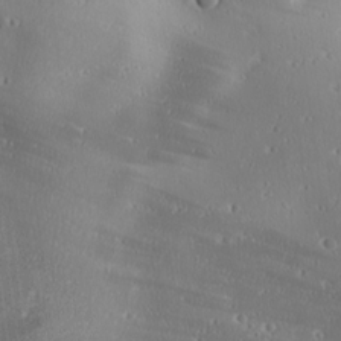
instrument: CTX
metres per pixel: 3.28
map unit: Ave
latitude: 18.5734
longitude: -137.8206
